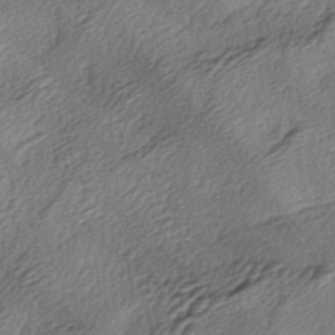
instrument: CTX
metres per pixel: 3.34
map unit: lAa
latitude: -3.9178
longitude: -123.7072
